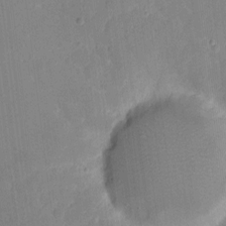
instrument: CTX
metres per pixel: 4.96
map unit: eHh
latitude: 4.9892
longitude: -68.3090
